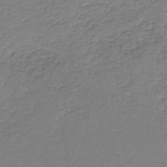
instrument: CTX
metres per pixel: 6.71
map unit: HNb
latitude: -42.4251
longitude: 50.5574
